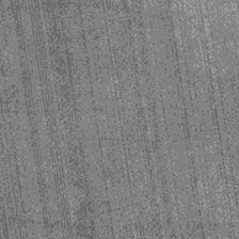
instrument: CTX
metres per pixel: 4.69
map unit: lHb
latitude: -38.5196
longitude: 66.5007
